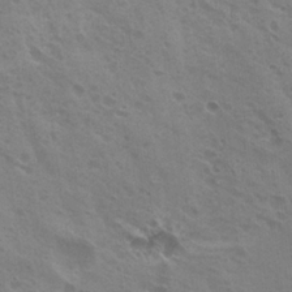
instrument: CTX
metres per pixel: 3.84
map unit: Nhu
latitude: 20.8002
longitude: -30.9136
